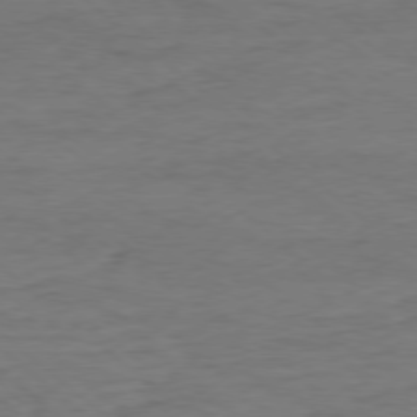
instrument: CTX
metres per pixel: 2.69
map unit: Ap
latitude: -78.5762
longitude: -87.6883
